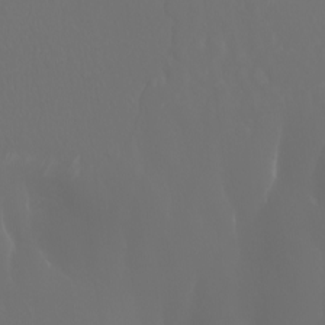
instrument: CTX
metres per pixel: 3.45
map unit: Nhu
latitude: -6.3117
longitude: -90.8002
